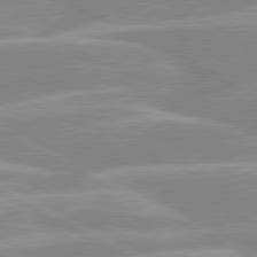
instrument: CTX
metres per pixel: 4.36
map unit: lApd
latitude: 80.3656
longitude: -125.2348
